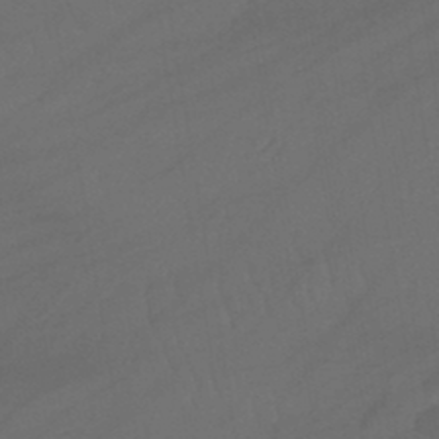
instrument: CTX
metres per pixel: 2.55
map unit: lHb
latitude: -43.9745
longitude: 64.5196
